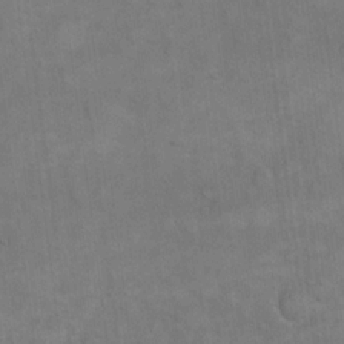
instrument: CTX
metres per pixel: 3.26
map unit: eHh
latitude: 18.1389
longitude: -65.3671
